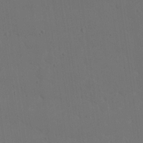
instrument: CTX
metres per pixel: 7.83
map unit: Nhu
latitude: 21.0837
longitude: -72.6869
